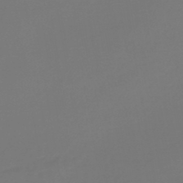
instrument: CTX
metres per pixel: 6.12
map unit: lHb
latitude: -46.3117
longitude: 76.0661
